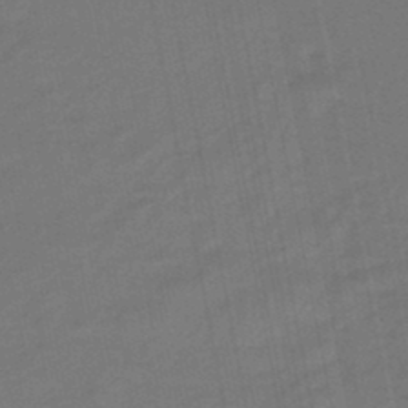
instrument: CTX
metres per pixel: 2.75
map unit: eHb
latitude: -46.3306
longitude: 87.7478
